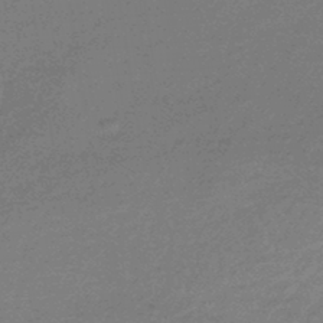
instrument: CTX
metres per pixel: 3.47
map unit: HNhu
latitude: -44.3873
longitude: 93.1053
